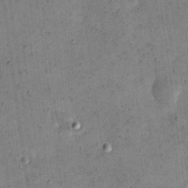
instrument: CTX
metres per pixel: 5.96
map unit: eHh
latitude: 21.8206
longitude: -66.2333
